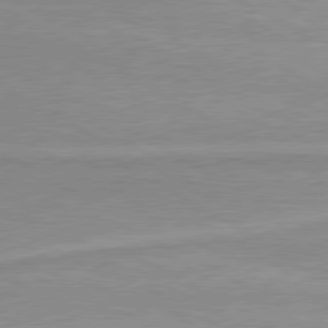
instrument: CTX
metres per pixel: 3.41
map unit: lApd
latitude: 80.1767
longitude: 171.1053
